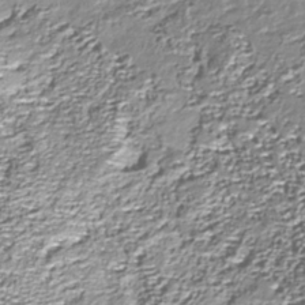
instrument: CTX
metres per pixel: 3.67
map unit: Nhu
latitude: -38.5196
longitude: -83.3670
